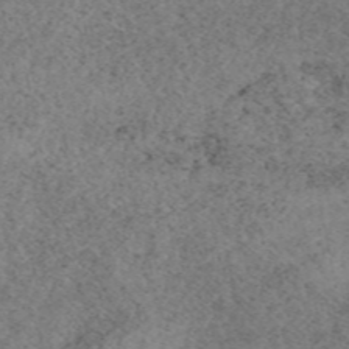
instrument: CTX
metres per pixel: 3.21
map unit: eAb
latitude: 49.3104
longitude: 108.5385
